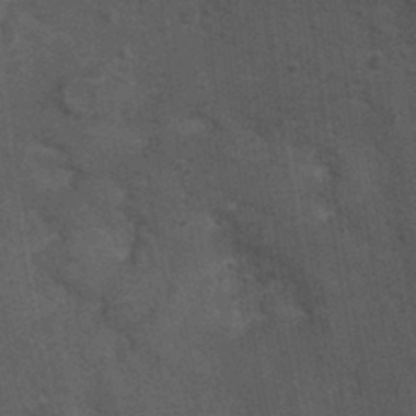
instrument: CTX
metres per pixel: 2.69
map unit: Ht
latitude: -1.0298
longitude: -15.7828
